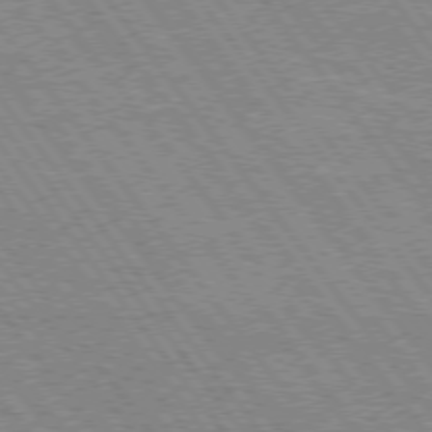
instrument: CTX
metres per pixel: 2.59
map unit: Hpe
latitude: 74.4034
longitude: -139.7827
